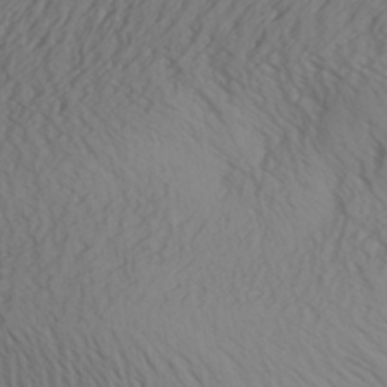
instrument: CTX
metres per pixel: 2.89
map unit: Aa
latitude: 30.3657
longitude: -140.9891
